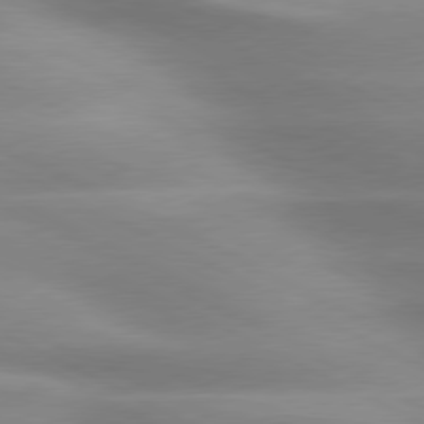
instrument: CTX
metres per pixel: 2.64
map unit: lApd
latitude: 79.6127
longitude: -120.4790
